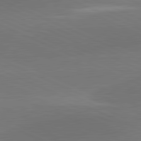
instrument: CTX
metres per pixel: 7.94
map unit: lApd
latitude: 81.7450
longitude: -154.9892
